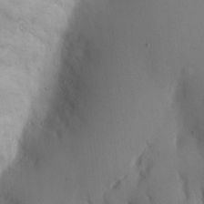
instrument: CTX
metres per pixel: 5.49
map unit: eHh
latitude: 11.7450
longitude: -61.2726
